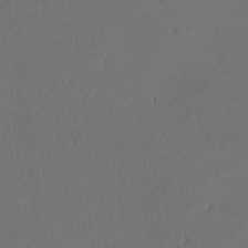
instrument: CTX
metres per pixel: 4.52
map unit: Nhu
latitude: 0.7246
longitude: -79.0648
